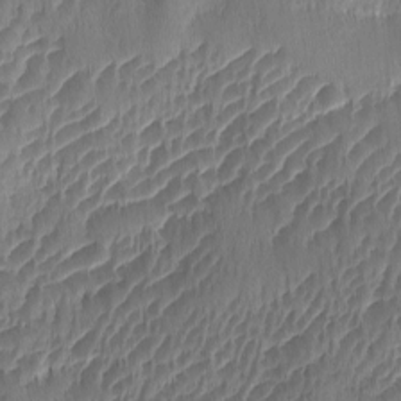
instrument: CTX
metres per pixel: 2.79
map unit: Ave
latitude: -10.3117
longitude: -119.8016
